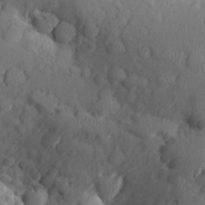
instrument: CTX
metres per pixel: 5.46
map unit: Aa
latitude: 23.9906
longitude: -146.3279
